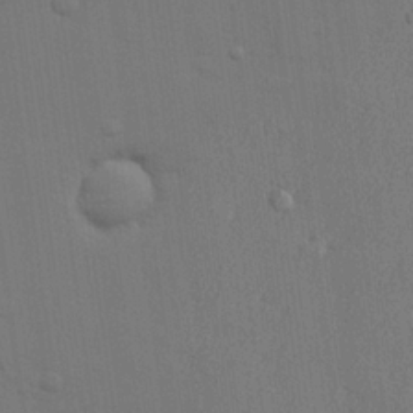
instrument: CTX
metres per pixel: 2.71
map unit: lHvf
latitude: 23.4804
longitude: 142.1605
